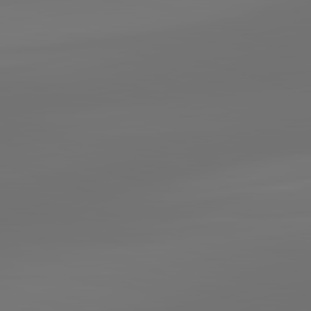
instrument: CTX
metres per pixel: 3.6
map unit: lApd
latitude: 83.2159
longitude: -131.8395
